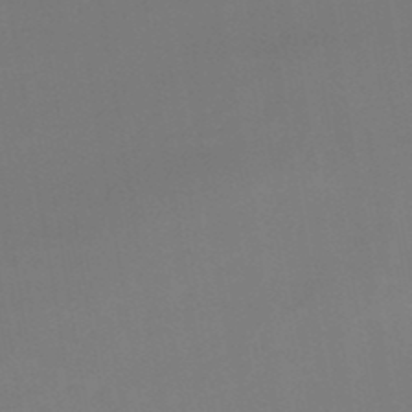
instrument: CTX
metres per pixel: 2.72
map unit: lHb
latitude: -48.6519
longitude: 67.6344
